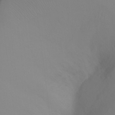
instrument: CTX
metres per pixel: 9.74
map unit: Ht
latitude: -5.5210
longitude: -27.0648
